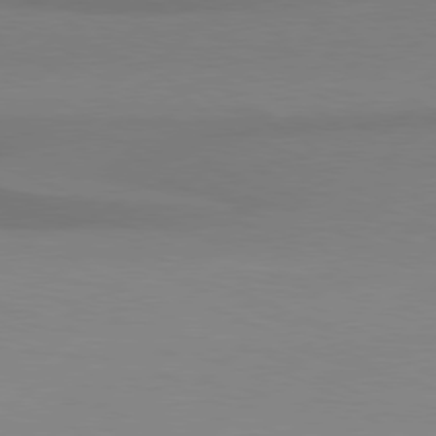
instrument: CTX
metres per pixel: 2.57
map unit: Hpe
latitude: 78.1011
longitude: -131.2915
